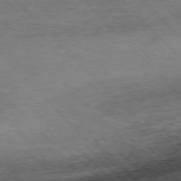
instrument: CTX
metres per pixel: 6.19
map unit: Hpe
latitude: -77.4832
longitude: 14.2929
